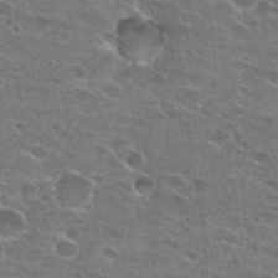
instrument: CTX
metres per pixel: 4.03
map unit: Hto
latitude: 24.8946
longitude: -45.4237
